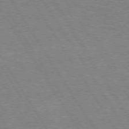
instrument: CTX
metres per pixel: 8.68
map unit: Hpe
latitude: 73.6505
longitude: -143.4049
